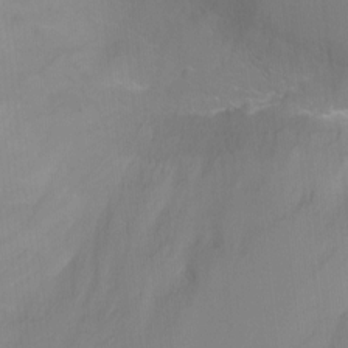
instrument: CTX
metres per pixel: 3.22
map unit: Ht
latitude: -10.1039
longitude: -29.1403
